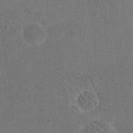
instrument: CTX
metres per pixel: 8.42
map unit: eHh
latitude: 20.0822
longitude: -65.0836
